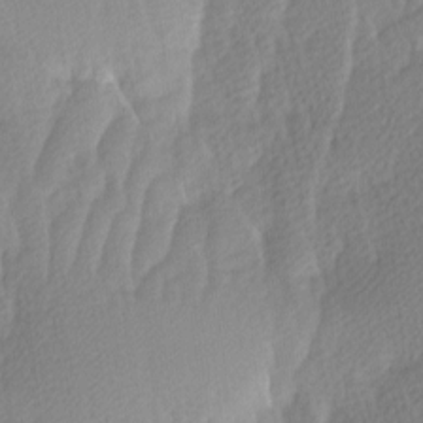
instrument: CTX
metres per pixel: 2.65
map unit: Ave
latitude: -9.3321
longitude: -123.5560
